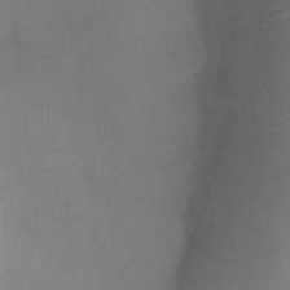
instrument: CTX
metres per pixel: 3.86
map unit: Ht
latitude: -4.8219
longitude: -19.5371
